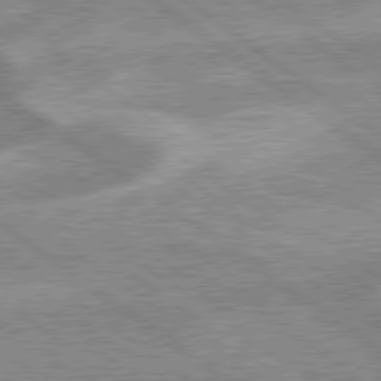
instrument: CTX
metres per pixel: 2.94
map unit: lApd
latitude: 79.2537
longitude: -169.0837
